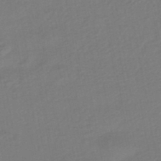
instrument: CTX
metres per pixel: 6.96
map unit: HNhu
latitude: -45.1242
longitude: 93.9367
